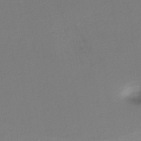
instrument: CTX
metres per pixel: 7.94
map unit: lHb
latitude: -39.6722
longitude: 70.8786
